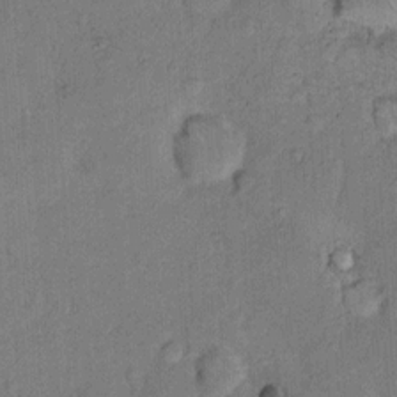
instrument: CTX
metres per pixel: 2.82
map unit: Hto
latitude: 10.0633
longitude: -61.8016
